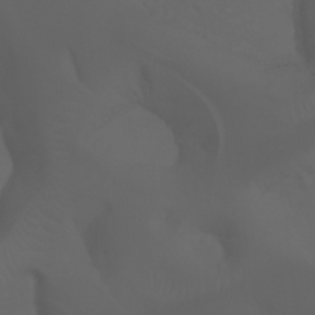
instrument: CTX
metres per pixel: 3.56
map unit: Aa
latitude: -6.9919
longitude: -72.1578
